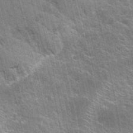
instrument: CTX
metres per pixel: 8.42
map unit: Hto
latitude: 24.2900
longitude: -43.2915
